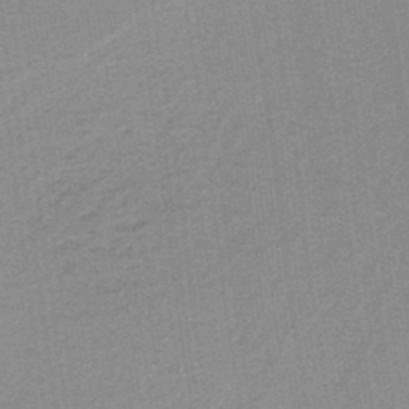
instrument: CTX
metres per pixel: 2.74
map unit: HNb
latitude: -38.6708
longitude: 54.5007
